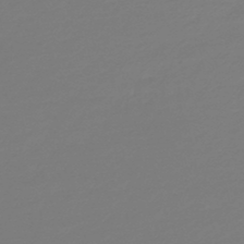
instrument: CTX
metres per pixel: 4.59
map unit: lHb
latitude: -45.8422
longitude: 59.5777
